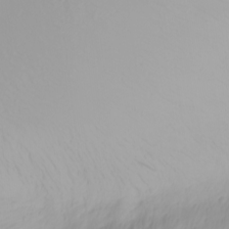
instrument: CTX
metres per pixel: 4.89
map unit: Nhu
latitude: -4.5762
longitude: -84.2523
